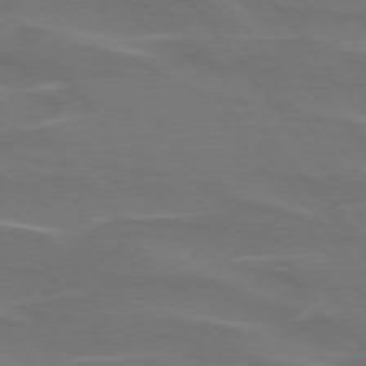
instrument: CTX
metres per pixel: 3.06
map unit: lApd
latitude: 74.8002
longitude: -62.7624
